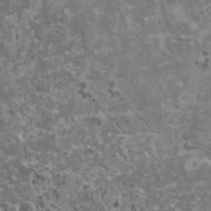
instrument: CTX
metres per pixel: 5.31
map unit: HNhu
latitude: -0.1984
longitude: 2.3684
